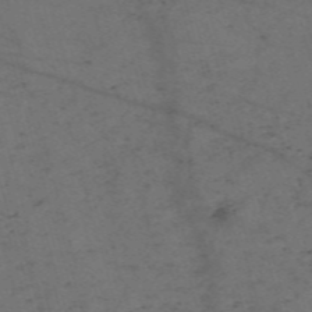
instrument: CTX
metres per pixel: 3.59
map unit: Nve
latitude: -59.1620
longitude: 51.7855
